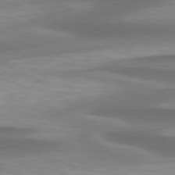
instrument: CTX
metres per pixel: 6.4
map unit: Hpe
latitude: 79.0081
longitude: -129.0836
